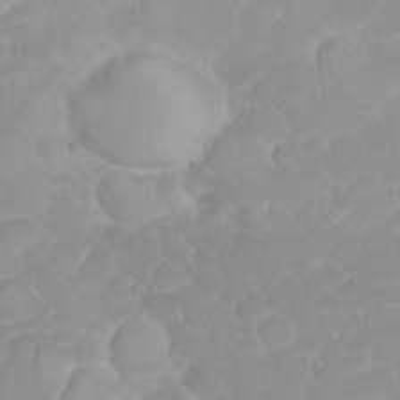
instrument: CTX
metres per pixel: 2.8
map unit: eHh
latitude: 31.9151
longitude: -64.5357
